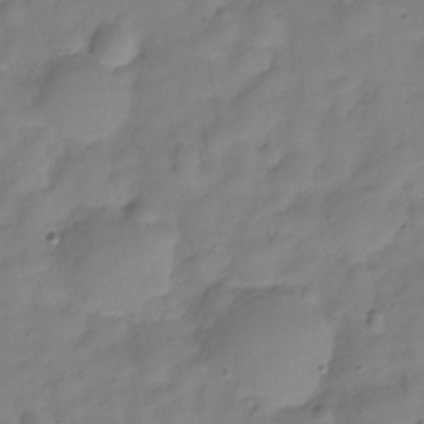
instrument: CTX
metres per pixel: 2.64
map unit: Hve
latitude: -29.3699
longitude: 93.8044
